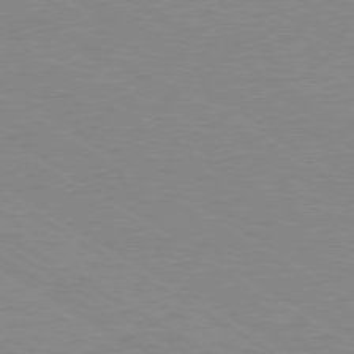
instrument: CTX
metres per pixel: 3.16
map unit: Ap
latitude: -80.3118
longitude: -52.6680
